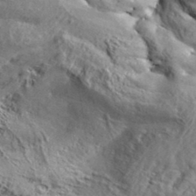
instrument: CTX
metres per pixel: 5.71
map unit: Aa
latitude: 34.3278
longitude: -134.9891
